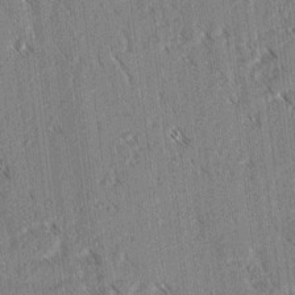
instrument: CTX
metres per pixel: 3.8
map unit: lAvf
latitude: 3.5182
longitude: -105.5560
